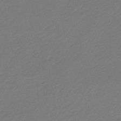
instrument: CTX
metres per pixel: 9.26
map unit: lHb
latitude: -43.8233
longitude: 76.7085
